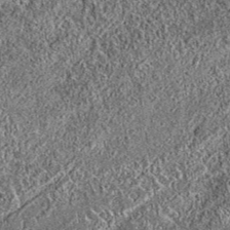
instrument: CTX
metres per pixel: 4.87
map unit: eAb
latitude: 36.6679
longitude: 110.6896
